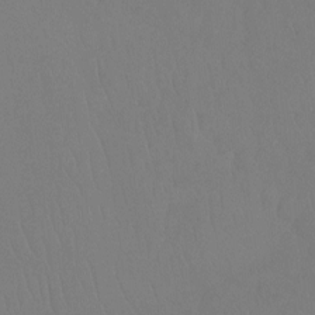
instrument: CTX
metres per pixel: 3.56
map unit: Ht
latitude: -8.2739
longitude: -31.9528
